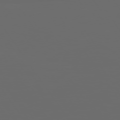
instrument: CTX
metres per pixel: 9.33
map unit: Hpe
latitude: 73.8773
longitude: -127.9717
